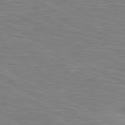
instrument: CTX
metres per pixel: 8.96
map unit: lApd
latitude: 80.8569
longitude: 172.5762
